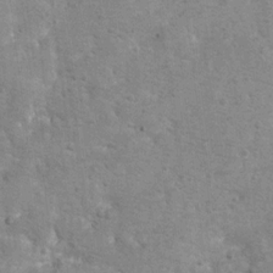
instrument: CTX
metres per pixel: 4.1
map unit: Hto
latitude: 11.3482
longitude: -36.4034
